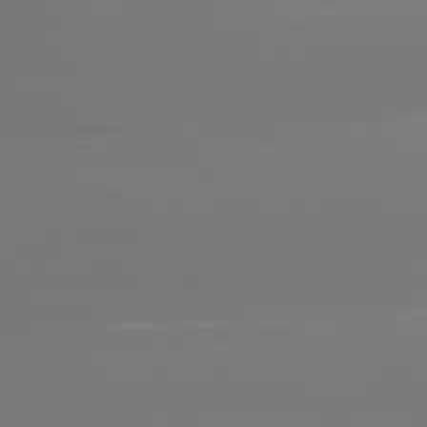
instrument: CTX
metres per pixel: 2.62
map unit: lApd
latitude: 82.2522
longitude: -145.4615
